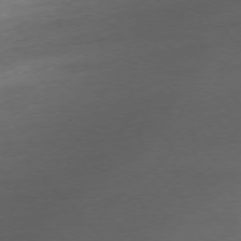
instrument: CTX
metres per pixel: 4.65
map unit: Ap
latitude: -76.3684
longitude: -80.5924
